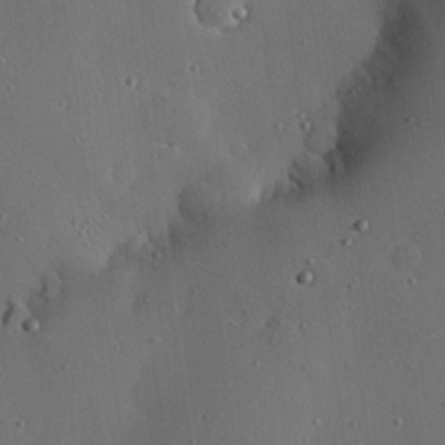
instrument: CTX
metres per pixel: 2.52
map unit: eHh
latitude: 22.9325
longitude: -91.4049
